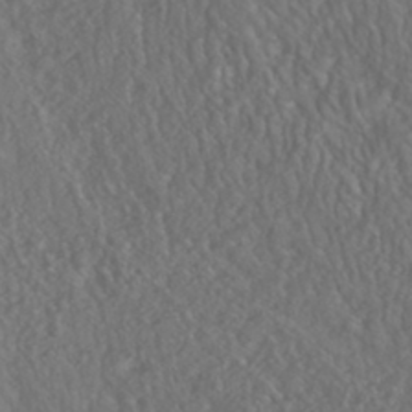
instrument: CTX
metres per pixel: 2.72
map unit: HNhu
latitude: -46.2550
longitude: 104.3873
